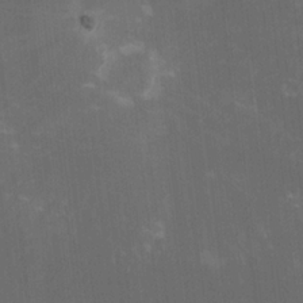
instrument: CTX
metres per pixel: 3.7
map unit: lHvf
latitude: -14.0850
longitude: -101.8017
